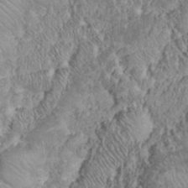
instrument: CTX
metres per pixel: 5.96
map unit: eHh
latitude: 32.5735
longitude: -64.3467
